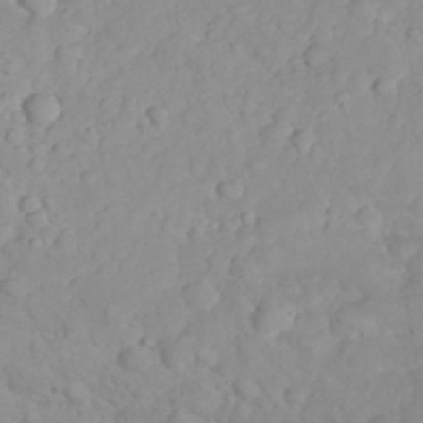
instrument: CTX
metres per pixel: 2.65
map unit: eHh
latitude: 32.5924
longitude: -62.8947
